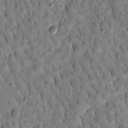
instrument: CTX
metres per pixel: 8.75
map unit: Htu
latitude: -2.7652
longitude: 171.8045
